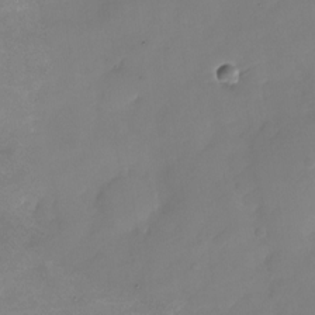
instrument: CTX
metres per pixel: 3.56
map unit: Nhu
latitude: -25.1809
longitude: -69.7828
